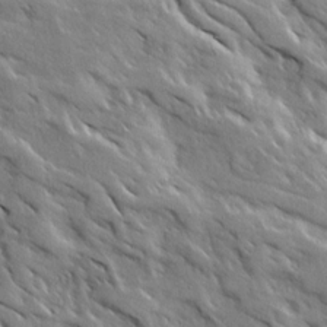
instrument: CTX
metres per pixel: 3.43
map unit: Ave
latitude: 19.2726
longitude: -136.2523
